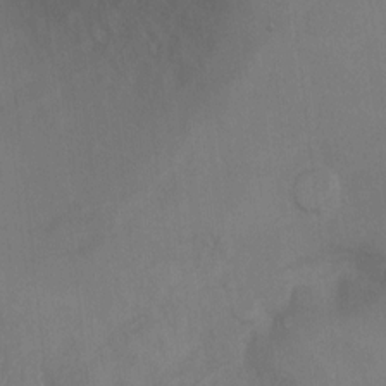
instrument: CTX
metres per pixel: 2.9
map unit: Ht
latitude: 4.1767
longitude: -28.9325
